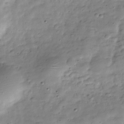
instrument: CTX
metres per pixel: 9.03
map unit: Hve
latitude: -30.6896
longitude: 90.7464
